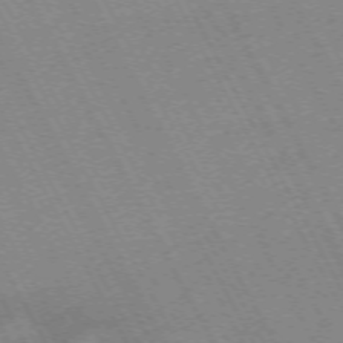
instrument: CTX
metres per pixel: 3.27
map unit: Hpe
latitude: -72.1228
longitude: 10.8597
